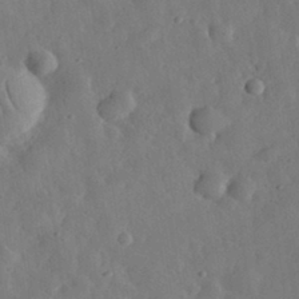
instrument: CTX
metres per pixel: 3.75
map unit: eHh
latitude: 31.8206
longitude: -78.4790
